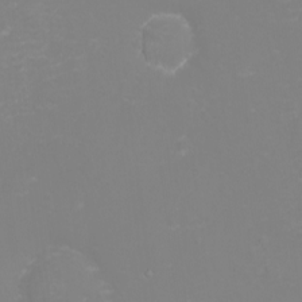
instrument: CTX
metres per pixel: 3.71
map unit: eHh
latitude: -2.7463
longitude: -75.6316
